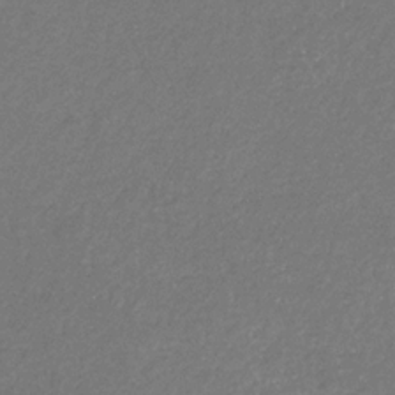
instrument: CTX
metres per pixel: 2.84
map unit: eHb
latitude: -31.2376
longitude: 70.9542
